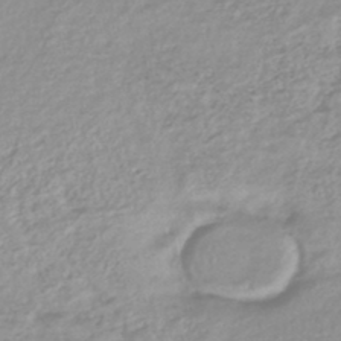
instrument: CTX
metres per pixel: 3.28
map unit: lHb
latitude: -44.2740
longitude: 72.5574
